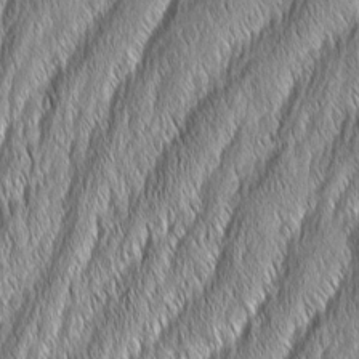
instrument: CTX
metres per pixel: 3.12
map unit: Aa
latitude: 6.9703
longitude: -130.3468
